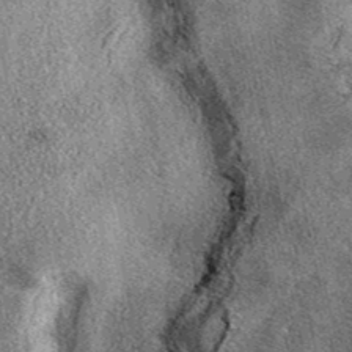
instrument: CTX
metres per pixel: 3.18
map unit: eAb
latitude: 39.5938
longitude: 109.4454
